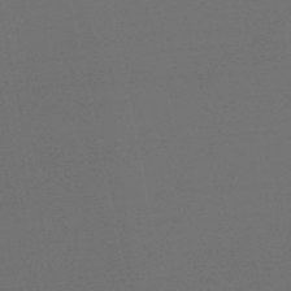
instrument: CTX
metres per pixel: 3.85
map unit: eHb
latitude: -50.5952
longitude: 71.6344
